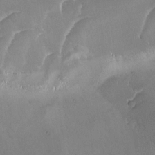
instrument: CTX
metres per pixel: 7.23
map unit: Ave
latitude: -7.8422
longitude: -122.3845
